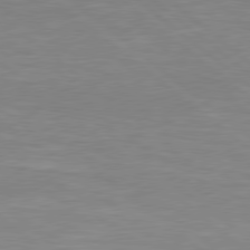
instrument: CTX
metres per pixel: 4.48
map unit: Hpe
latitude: 78.8569
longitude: -125.5749
